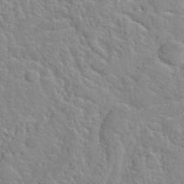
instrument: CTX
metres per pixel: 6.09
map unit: Hto
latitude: 35.4993
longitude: -51.8205
